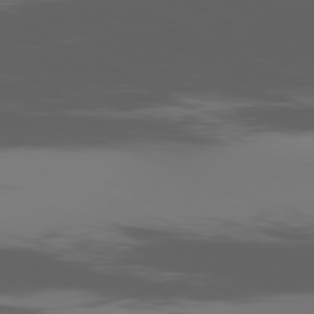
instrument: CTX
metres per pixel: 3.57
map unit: Ap
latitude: -80.9920
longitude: -62.9514
